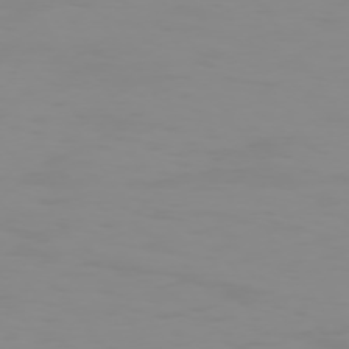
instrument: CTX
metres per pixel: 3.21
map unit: Hpe
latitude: 74.4790
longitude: -127.7639
